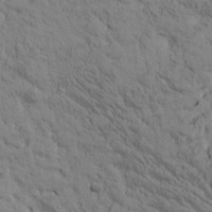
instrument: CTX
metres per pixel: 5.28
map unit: Htu
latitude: -2.5384
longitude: 175.1242
